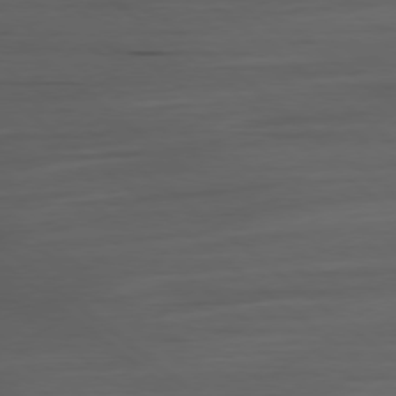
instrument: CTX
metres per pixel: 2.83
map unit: Ap
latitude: -79.1809
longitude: -59.8017
